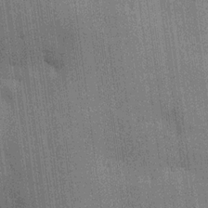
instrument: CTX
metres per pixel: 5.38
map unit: HNhu
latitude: 15.1026
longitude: 12.4062
